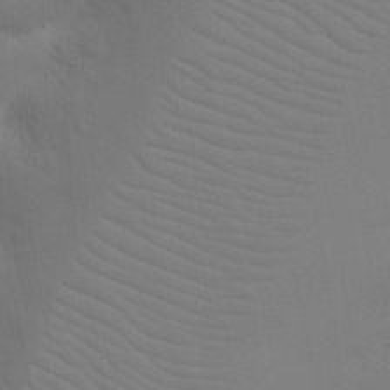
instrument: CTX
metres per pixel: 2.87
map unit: Nhu
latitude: 21.5371
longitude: -73.1970
